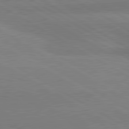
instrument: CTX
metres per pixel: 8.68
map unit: lApd
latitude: 80.8758
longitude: -152.4034
